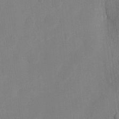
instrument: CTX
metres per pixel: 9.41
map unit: eHh
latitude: 10.1767
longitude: -67.6505
